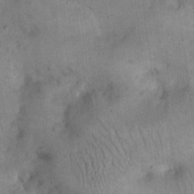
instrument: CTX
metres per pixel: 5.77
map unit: eHh
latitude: 20.9703
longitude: -60.3845
